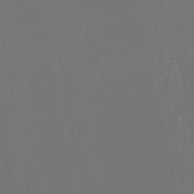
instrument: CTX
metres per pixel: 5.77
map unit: lHb
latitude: -47.7477
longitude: 71.5399
